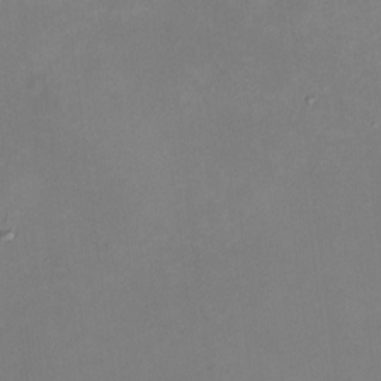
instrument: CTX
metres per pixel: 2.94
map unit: HNhu
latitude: 6.4979
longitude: 5.4832
